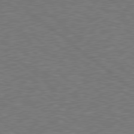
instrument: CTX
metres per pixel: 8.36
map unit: Hpe
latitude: 78.7435
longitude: -170.4979
